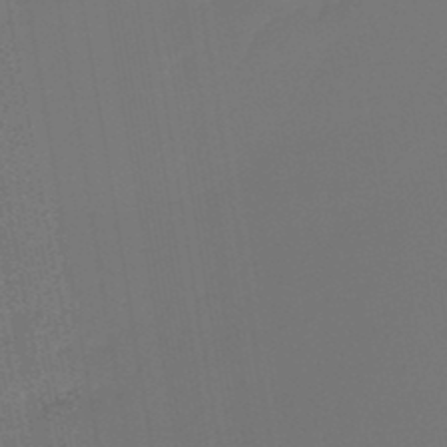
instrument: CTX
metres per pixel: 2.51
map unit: lHb
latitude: -47.2565
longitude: 70.8408
